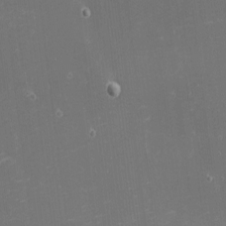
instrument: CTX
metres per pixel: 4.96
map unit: eHh
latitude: -1.6911
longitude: -80.4979
